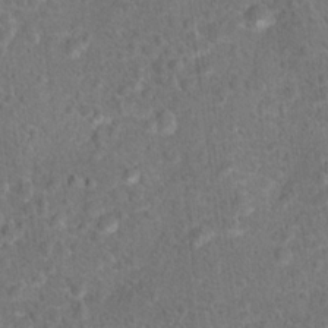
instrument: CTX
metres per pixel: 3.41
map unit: Hto
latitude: 17.7450
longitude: -42.4034
